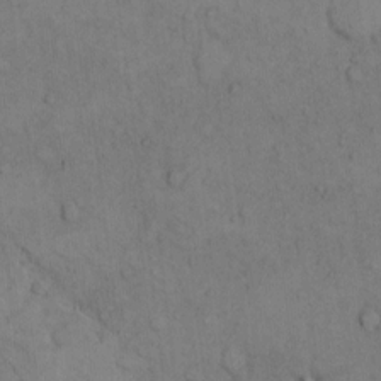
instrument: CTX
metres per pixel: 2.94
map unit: Hto
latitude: 7.4048
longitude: -60.2711
